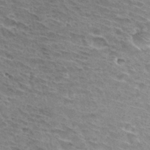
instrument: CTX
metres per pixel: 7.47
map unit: Hto
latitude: 32.9136
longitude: -44.9136
